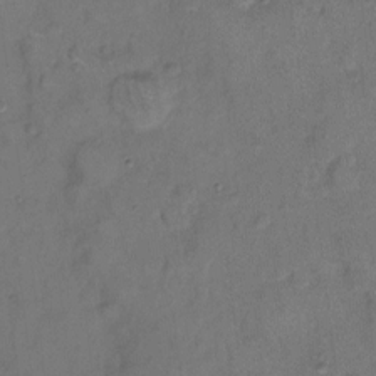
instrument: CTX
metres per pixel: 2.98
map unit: eHh
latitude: 8.3656
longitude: -62.2901
